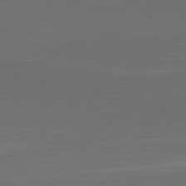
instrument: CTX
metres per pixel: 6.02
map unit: lApd
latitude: 83.6693
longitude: -132.8569
